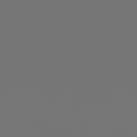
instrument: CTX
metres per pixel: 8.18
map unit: Hpe
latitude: 76.0633
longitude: -135.6127
